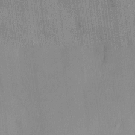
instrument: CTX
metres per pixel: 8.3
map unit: HNhu
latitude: 14.6869
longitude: 12.7463
